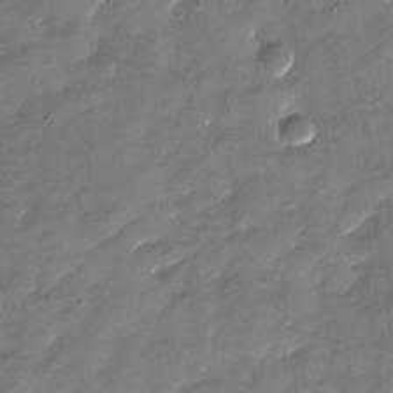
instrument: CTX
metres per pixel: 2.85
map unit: Nhu
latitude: -29.2565
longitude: -73.4049
